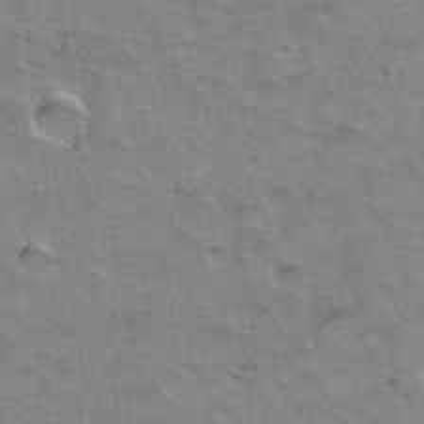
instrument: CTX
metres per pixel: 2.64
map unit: Hto
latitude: 36.4034
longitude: -43.7828
